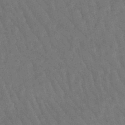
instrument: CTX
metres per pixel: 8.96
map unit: lHb
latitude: -47.5210
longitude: 77.0109
